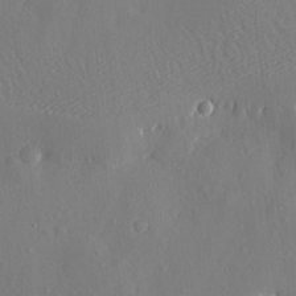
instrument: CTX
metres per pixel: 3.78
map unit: eHh
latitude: 4.1578
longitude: -74.9892
